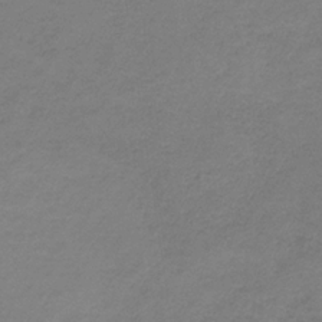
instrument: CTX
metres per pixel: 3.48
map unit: HNb
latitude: -33.6533
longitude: 61.2565
